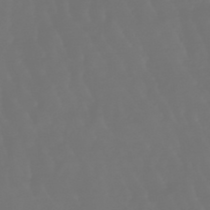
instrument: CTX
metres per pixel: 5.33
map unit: lHb
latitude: -47.3509
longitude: 79.6344
